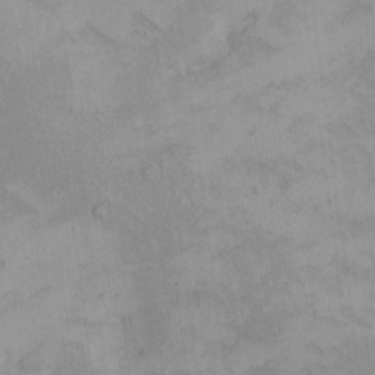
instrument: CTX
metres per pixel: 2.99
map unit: eHh
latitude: -9.1998
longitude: -66.7057
